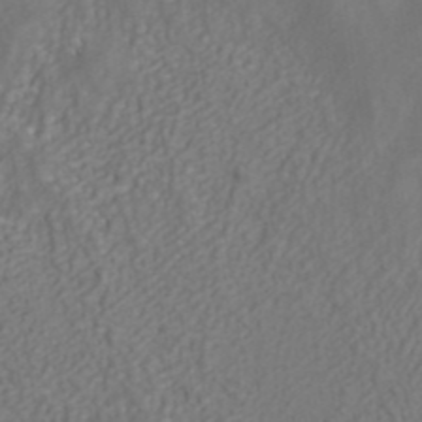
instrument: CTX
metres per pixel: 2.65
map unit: ANa
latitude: 41.7638
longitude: 27.6532
